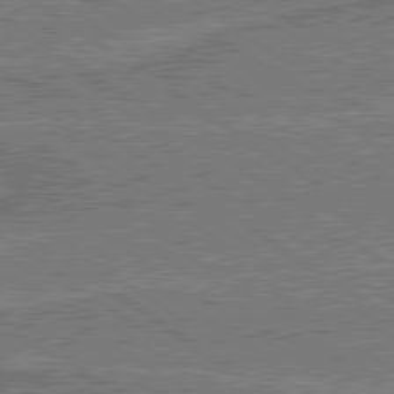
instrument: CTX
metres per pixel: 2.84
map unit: lApd
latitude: 79.8961
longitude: 170.4629
